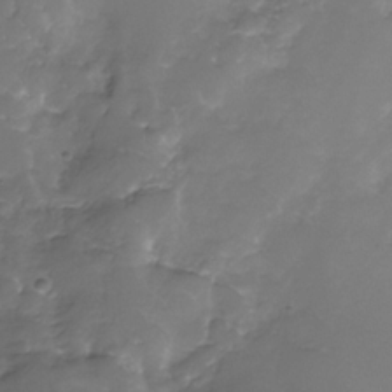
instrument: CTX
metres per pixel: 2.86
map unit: Nhe
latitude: -33.2754
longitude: -93.0080
